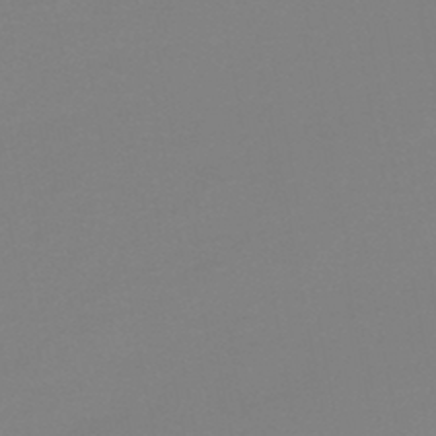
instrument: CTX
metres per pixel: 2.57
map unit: HNb
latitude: -47.5966
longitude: -48.6868
